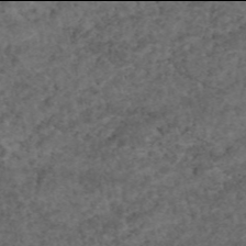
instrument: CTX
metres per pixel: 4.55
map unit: eAb
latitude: 45.9906
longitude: 114.2928
